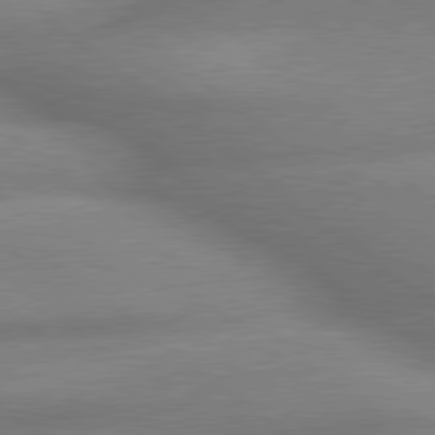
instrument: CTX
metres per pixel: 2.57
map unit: lApd
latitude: 79.6694
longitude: -166.6679
